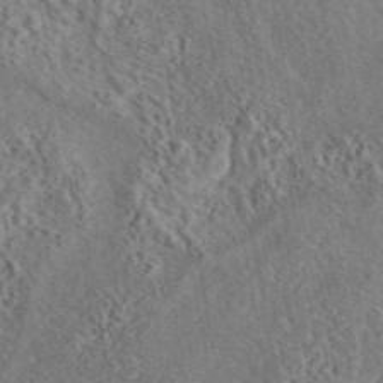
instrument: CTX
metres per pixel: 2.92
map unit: eAb
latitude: 43.7072
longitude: 115.4265
